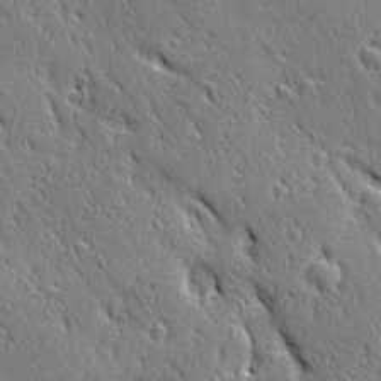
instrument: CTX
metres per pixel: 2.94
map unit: Ave
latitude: 20.9892
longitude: -136.3468
